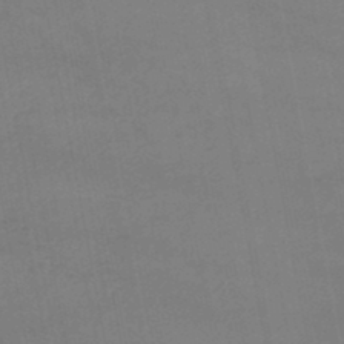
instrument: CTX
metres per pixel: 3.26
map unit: HNb
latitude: -45.7667
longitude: 56.5385
